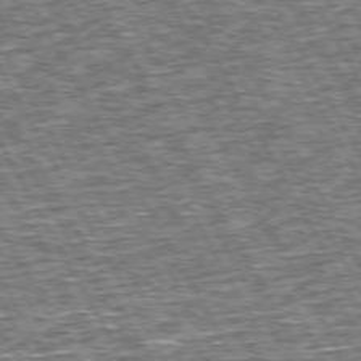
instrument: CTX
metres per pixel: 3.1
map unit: Hpe
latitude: 72.8002
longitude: -125.4615
